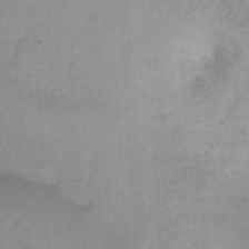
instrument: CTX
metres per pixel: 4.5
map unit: Ht
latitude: 2.5357
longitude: -34.8569
